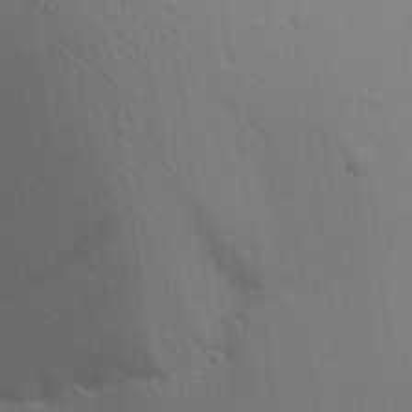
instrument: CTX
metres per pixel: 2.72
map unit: Aa
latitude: 16.8191
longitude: -147.6694
